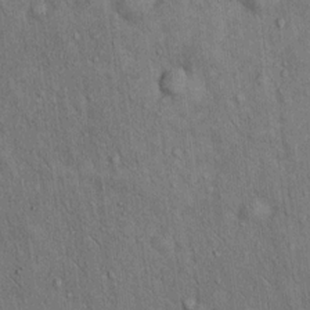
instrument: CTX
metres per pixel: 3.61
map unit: Hto
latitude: 13.6883
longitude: -58.8002
